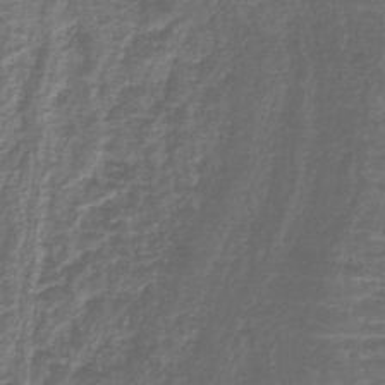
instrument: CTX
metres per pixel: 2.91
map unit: lHb
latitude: -43.1053
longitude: 76.2173
